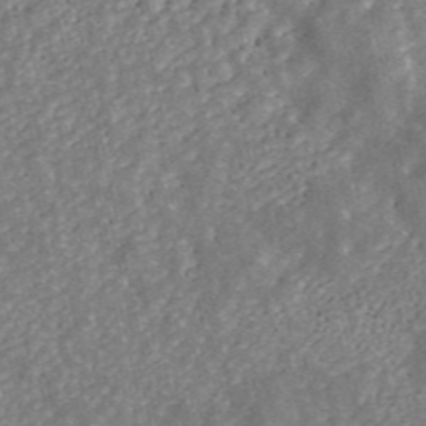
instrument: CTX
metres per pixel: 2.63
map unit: ANa
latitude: 45.5938
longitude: 29.8233
